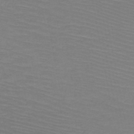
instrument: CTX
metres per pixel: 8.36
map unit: HNb
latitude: -49.4077
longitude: -44.5168
